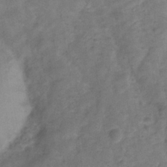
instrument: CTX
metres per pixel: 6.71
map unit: Hve
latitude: -32.9920
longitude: 89.7855
